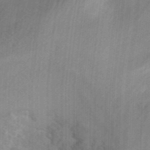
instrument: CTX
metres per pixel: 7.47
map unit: Hto
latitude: 9.6694
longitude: -35.6882
